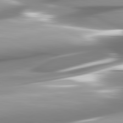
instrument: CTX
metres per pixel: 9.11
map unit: lApd
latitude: 82.3089
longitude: -147.9151
